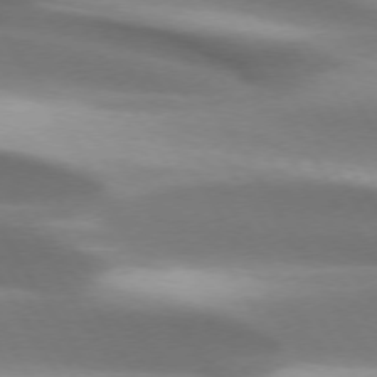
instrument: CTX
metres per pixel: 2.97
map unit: lApd
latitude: 73.4238
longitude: -52.9136
